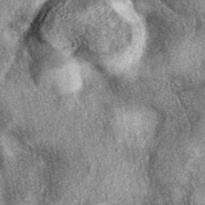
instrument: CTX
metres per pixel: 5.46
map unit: eAb
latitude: 39.2537
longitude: 106.8597
